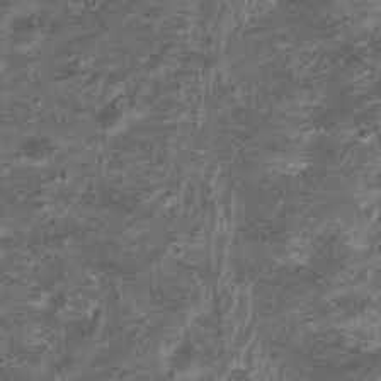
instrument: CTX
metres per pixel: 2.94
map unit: Nhu
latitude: 1.1403
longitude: -16.9513
